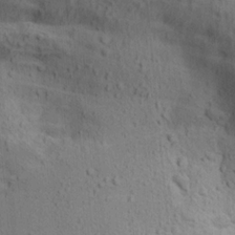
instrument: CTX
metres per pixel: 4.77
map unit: lAa
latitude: 18.9891
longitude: -138.2522
